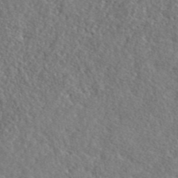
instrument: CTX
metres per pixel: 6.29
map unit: lHvf
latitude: 42.2901
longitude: -88.6302
